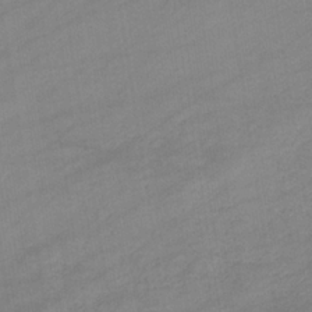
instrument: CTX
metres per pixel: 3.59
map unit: eHb
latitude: -34.5007
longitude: 72.9730
